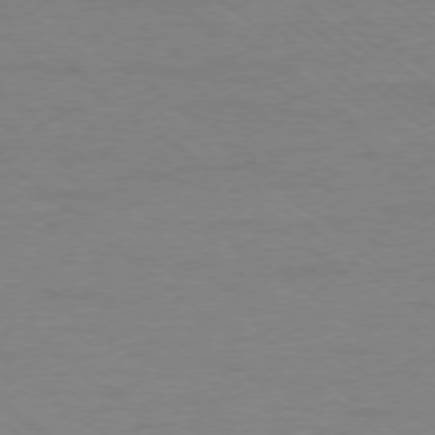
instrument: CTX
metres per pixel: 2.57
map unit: Ap
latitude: -78.1983
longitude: -89.3293
